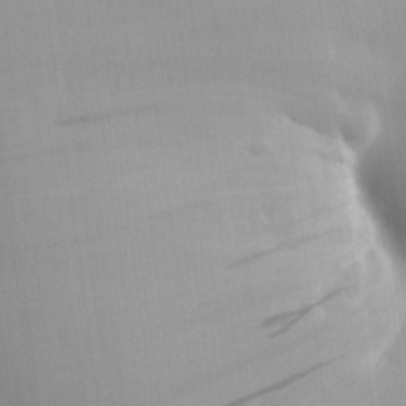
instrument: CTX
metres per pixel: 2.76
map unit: Aa
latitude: 25.3670
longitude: -137.0837
